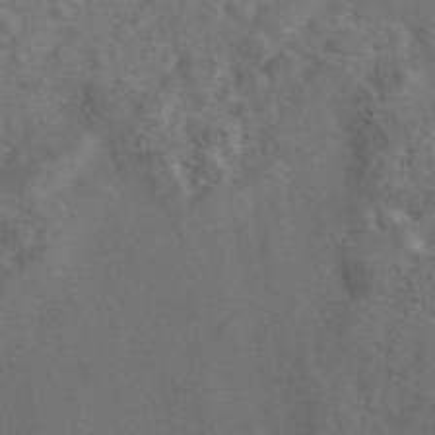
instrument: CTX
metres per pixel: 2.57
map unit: eAb
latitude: 43.4804
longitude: 111.0675
